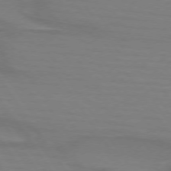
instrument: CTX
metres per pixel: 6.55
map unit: lApd
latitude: 73.8395
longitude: -62.1956
